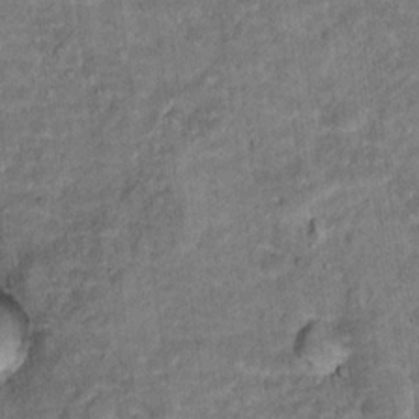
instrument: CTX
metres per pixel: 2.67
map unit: Hto
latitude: 15.5372
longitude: -38.4034
